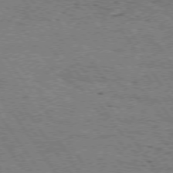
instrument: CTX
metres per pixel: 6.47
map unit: Hpe
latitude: 74.6868
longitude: -151.6505
